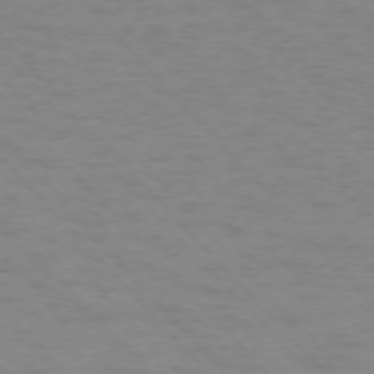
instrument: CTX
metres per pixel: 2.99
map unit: Ap
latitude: -76.5763
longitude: -61.0836
